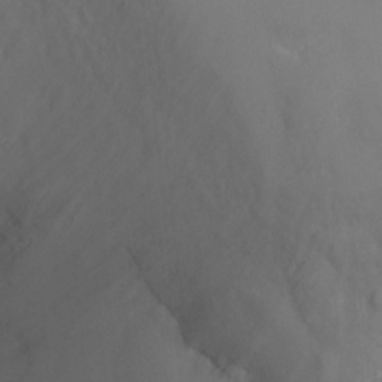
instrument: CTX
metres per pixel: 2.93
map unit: Ht
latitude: -1.1620
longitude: -33.5938
